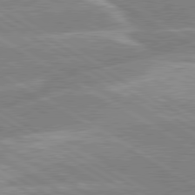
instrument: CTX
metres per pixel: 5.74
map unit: lApd
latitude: 80.0444
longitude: -131.5560
